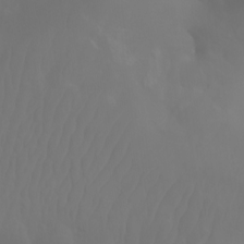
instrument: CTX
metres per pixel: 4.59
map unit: Aa
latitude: -10.7085
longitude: -68.2711
